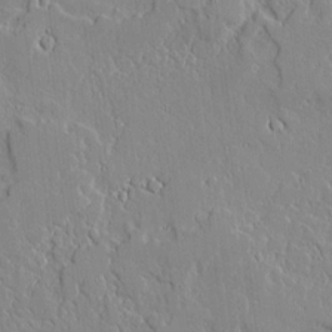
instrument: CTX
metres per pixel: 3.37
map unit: Aa
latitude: 10.7246
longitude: -129.4615
